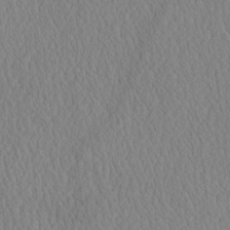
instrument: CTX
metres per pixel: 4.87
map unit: eHh
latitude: -3.5966
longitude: 15.6533
